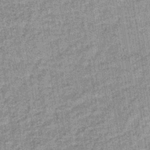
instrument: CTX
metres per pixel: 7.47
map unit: lHb
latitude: -37.0486
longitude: 64.1984
